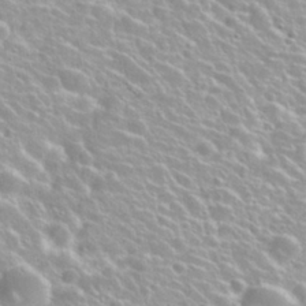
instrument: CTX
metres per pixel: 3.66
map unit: Nhu
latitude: 28.1389
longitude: -51.1592
